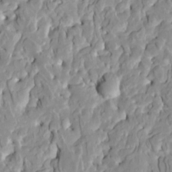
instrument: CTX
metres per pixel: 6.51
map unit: HNhu
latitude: 7.8394
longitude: -2.6868
